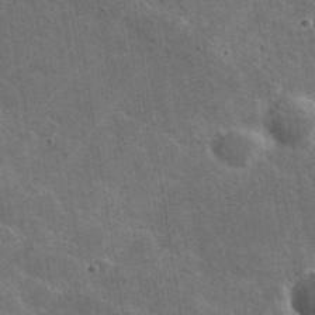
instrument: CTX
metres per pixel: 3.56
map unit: lHvf
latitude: 35.5371
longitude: -92.2900
